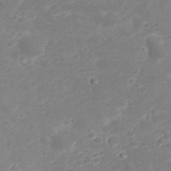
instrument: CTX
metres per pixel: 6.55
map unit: Nhu
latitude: 23.2726
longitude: -61.1781
